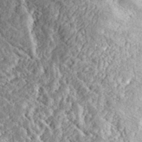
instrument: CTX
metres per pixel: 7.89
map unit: eHh
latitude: 35.4237
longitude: -137.6883
